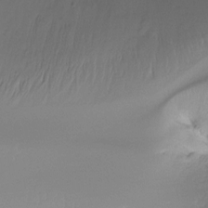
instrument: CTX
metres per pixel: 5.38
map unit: Ht
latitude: -16.0850
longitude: -45.0458
